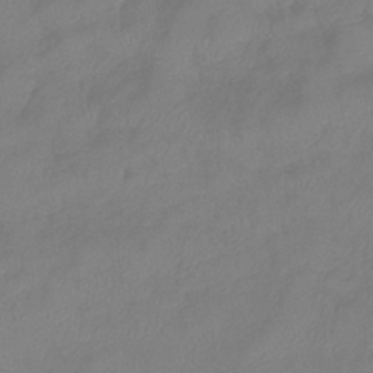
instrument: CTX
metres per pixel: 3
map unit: lHb
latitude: -41.8989
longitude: 80.9731
